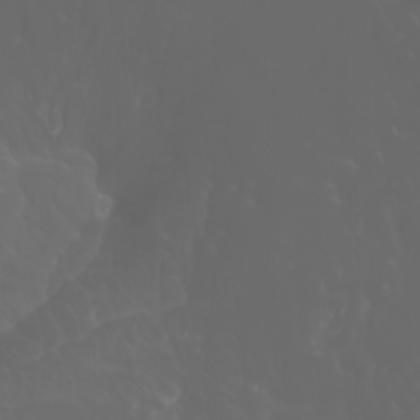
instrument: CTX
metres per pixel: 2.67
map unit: Nhu
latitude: -1.4455
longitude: -75.7261
